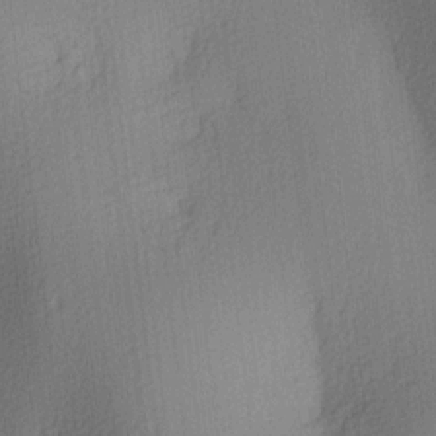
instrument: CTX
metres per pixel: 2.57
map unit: lAa
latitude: 3.7071
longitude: -111.5749
